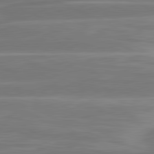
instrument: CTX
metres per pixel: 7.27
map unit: lApd
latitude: 81.3293
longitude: -131.6505
